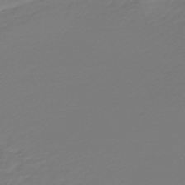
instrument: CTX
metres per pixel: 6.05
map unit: lHb
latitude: -47.8422
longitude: 66.1606
